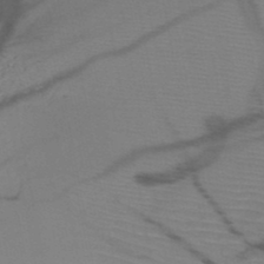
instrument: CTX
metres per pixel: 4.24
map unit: HNb
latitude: -47.5588
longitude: -40.8380
